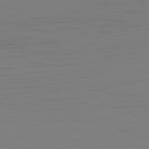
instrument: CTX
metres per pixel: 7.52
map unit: Hpe
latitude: 75.2348
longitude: -128.5546
